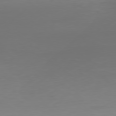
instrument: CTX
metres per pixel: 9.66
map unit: Ap
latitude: -79.0486
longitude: -95.2726
